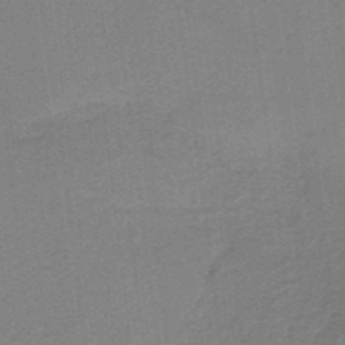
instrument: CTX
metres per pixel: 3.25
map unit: lHb
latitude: -40.3117
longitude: 54.3684
